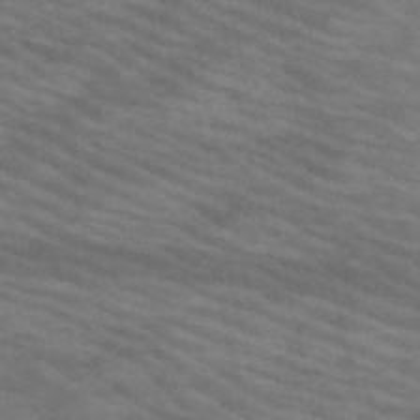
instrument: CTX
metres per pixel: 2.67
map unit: HNb
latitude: -53.6721
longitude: -45.0647
